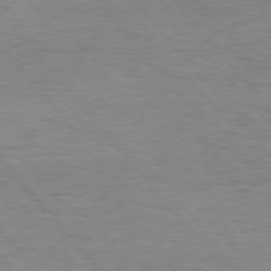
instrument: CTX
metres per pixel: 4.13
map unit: Hpe
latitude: 76.3278
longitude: -157.1781
